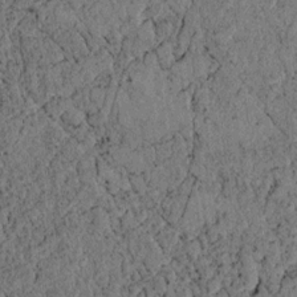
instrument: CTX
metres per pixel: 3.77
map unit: lAvf
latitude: 3.8394
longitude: 158.4251
